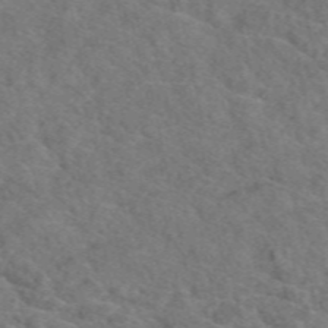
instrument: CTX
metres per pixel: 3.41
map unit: eAb
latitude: 49.3293
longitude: 113.4643
